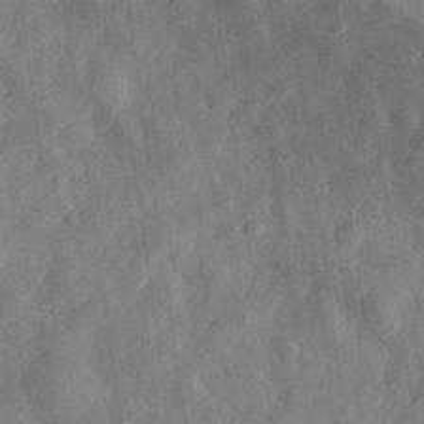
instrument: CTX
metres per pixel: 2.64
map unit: eHh
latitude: 32.0822
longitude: -75.3293
